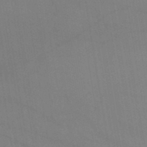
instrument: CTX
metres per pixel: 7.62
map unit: lHb
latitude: -44.8408
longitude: 76.7841
